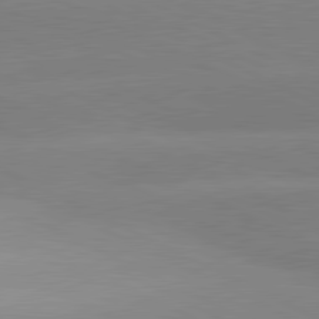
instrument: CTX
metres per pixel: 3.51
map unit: lApd
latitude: 81.0647
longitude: -151.4615
